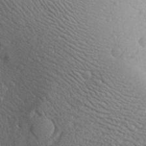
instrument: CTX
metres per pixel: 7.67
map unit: Aa
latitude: 29.8583
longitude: -137.9150
